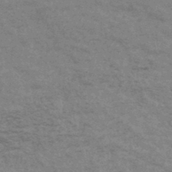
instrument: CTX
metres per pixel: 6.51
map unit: eHb
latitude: -44.0661
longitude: 89.4643
